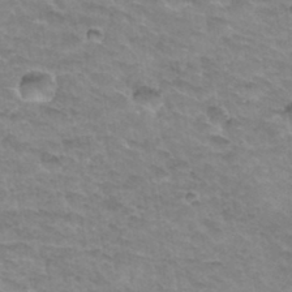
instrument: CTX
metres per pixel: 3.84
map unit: Hto
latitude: 33.9906
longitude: -46.6869
